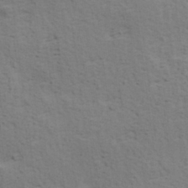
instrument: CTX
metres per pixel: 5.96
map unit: Hve
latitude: 23.8016
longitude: -97.7450
